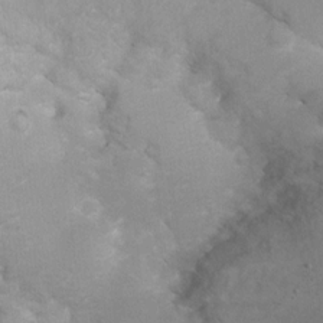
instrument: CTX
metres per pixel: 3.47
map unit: Hto
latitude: 6.8947
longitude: -30.7436
